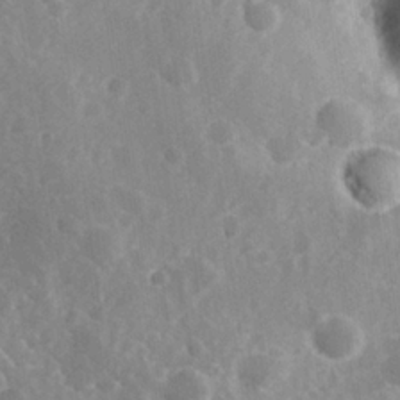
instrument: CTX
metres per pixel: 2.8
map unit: Hve
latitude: 24.8191
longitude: 146.3306
